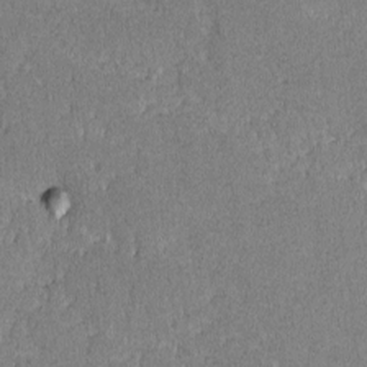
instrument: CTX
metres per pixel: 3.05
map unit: lAvf
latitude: -8.5763
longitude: -112.8947
